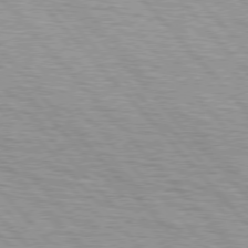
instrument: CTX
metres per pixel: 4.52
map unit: lApd
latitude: 76.3278
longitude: -72.6302
